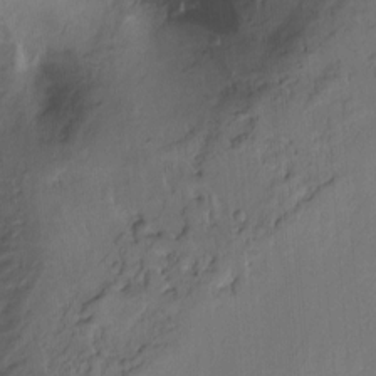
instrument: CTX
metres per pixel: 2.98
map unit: Hto
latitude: -14.5007
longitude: -41.8961
